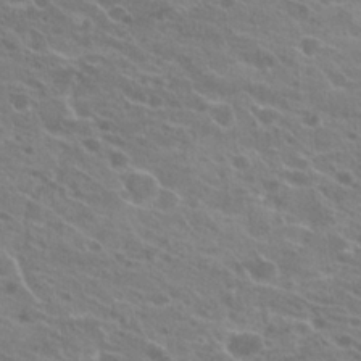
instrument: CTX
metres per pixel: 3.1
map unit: Hto
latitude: 22.2522
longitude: -38.8758
